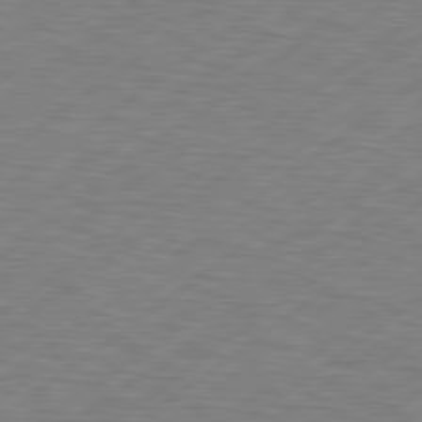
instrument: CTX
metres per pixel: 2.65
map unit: Hpe
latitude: 79.1592
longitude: -120.4034
